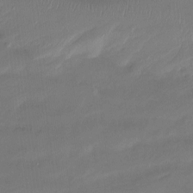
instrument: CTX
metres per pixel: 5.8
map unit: Ht
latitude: -15.4077
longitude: -45.2348
